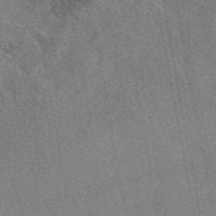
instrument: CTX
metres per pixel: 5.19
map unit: eAb
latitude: 48.9136
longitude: 111.7288
